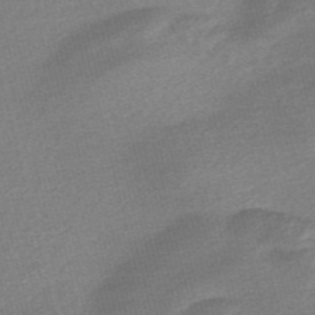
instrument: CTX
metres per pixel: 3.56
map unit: Nve
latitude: -56.5574
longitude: 61.0864
